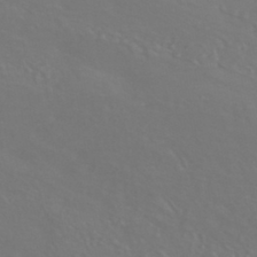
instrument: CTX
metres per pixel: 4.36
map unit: HNhu
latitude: -42.9352
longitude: 94.0472
